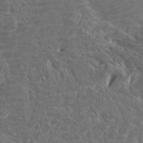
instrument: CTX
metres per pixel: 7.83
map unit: Htu
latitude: -8.5007
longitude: -64.8191
